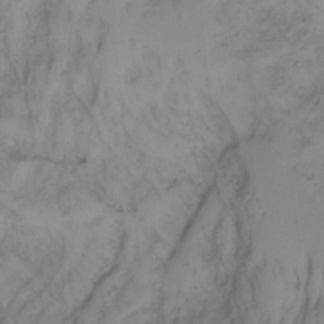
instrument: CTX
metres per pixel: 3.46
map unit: Aa
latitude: -3.4832
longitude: -71.9528
